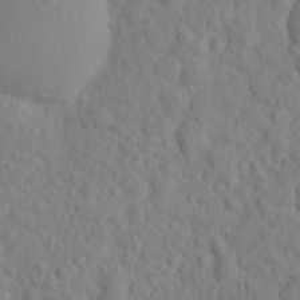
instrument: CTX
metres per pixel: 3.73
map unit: eHh
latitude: 1.4426
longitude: -56.4034
